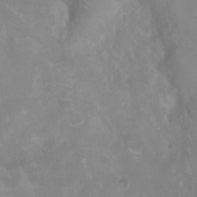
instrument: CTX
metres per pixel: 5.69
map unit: Nhu
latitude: 3.0647
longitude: -24.5923
